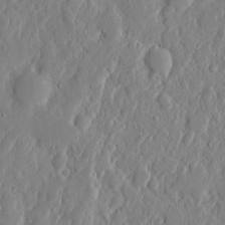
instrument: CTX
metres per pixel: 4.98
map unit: eHh
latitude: 6.5924
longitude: -72.5735
